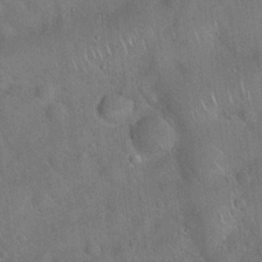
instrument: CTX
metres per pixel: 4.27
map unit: Hto
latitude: 19.7260
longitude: -53.2537
